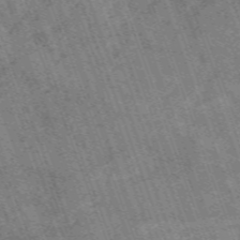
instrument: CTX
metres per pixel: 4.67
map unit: HNb
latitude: -54.3495
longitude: -48.3089
